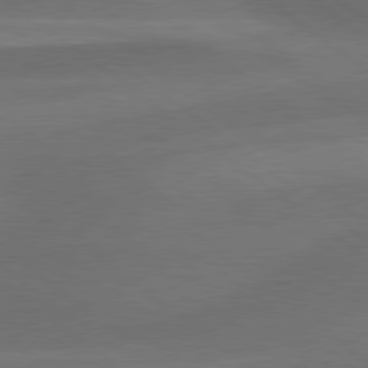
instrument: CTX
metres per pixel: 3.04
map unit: lApd
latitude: 79.5938
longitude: -89.1026
